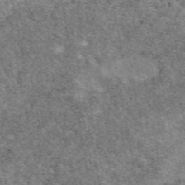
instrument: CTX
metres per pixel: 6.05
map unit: eAb
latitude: 48.1578
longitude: 116.5762
